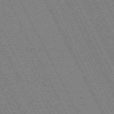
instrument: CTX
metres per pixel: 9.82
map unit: Hpe
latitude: -71.3510
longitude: 9.4454
